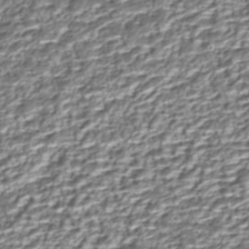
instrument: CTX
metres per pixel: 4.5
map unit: Nhe
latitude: -45.5588
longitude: 151.9367
